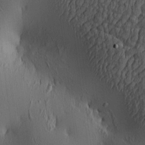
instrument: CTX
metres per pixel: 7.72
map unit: lAa
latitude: 5.1025
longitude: -112.7624
